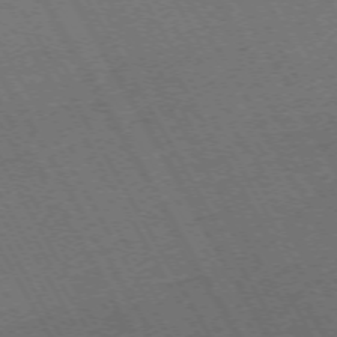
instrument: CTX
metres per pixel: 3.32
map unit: Hpe
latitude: -72.6329
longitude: 11.4832
